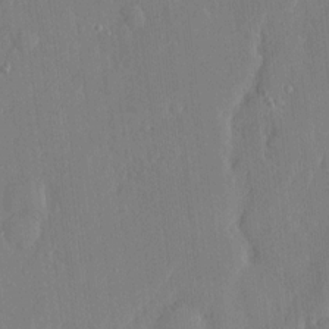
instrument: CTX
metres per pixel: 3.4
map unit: eHh
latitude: 5.3671
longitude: -72.7625
